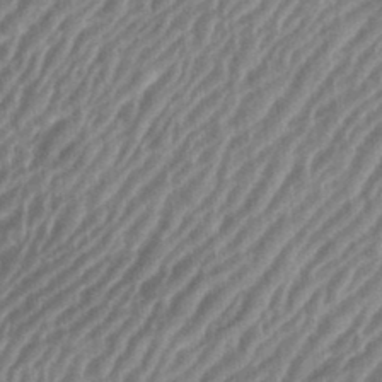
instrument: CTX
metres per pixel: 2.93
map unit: eHh
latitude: 35.8205
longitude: -134.7624
